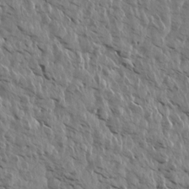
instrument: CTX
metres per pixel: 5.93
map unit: Aa
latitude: 14.2145
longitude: -141.5749
